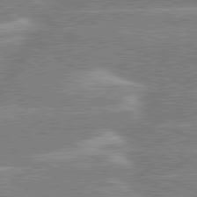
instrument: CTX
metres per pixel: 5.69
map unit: lApd
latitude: 80.2522
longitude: -130.2712
